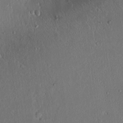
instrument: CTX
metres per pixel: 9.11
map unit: lAvf
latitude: 7.5749
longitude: 168.1983
